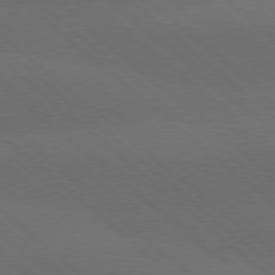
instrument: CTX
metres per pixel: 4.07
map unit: lApd
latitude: 77.9528
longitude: -56.5167
